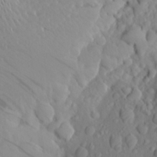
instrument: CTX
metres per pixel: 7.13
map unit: Aa
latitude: 26.1389
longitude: -147.0270
